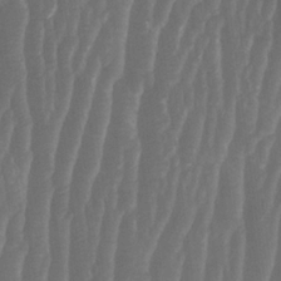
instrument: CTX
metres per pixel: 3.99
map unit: HNhu
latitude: -1.4455
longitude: 13.8989
